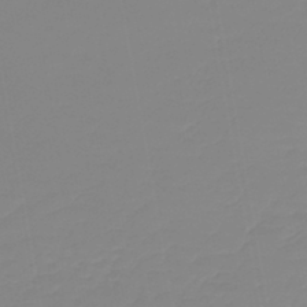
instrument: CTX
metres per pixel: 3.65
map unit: lHb
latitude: -44.1984
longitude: 60.7652
